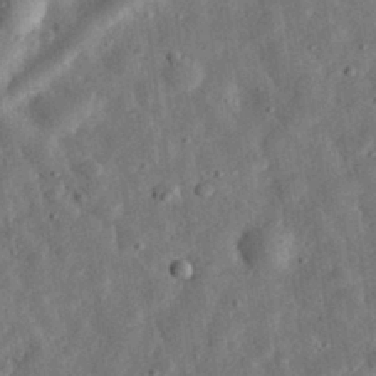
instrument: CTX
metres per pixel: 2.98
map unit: eHh
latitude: 31.8773
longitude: -76.4223
